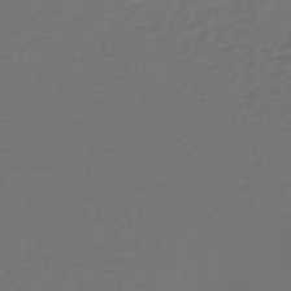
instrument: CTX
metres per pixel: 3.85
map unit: lHb
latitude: -39.3132
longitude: 63.0297
